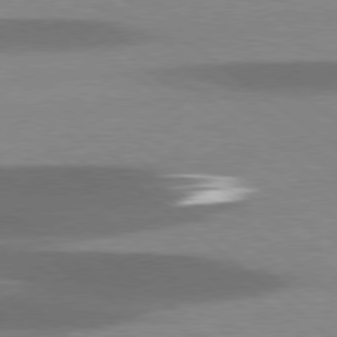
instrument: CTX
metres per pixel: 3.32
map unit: lApd
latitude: 78.6113
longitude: -47.9339
